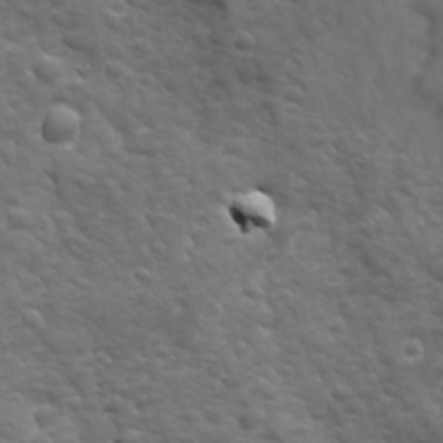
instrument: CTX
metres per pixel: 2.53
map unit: Ave
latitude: 18.9891
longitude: -133.0081
